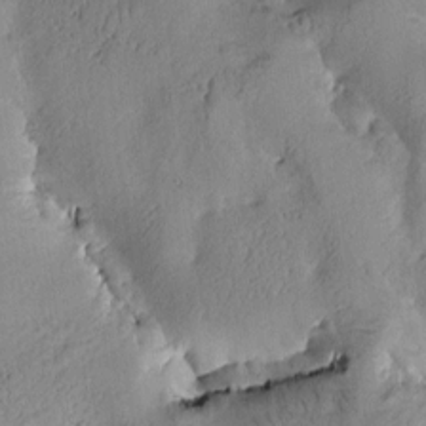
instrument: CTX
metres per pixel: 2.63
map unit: Htu
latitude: -0.3496
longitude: 175.7477
